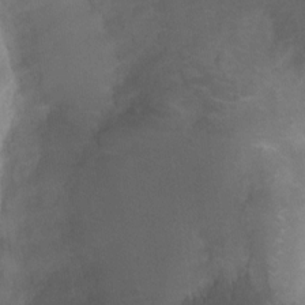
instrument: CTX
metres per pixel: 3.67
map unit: Nhu
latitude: 7.4993
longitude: -22.2145
